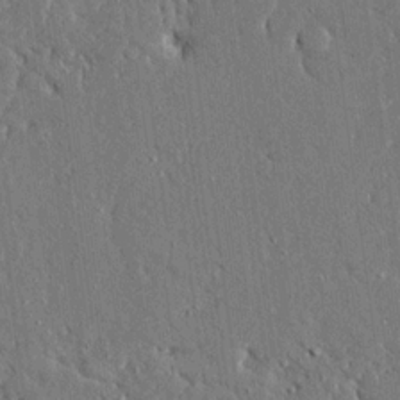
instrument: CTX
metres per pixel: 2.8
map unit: Ave
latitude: 16.6491
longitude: -140.1388
